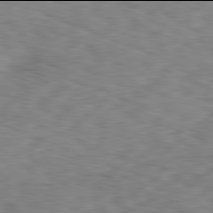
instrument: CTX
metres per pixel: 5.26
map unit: Ap
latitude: -82.0094
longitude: -69.9150
